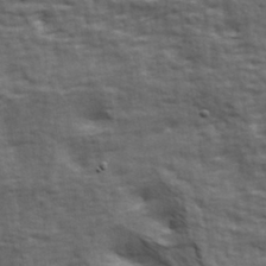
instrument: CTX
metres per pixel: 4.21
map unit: Hve
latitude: 31.9528
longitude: 149.3510
